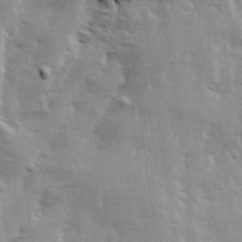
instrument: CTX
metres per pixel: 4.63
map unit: Ave
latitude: 13.6505
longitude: -103.3670
